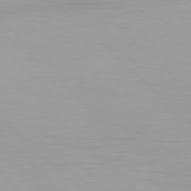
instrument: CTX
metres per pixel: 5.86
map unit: Hpe
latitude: 78.0444
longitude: -167.8772
